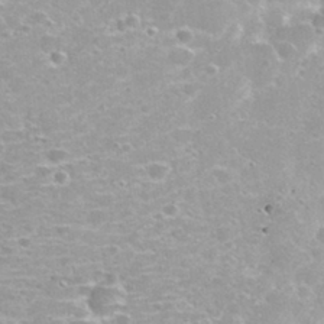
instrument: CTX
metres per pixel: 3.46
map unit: Nhu
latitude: 29.4237
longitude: -48.4601
